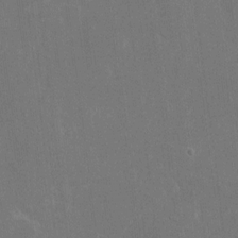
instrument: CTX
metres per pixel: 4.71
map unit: eHh
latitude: 9.1214
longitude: -71.4237
